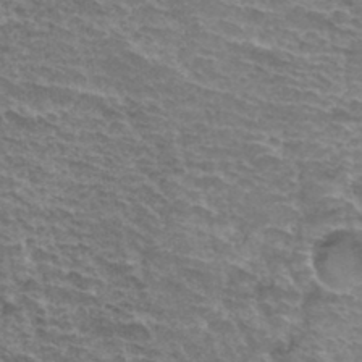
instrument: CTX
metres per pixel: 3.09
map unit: Hto
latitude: 35.1781
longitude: -43.5371
